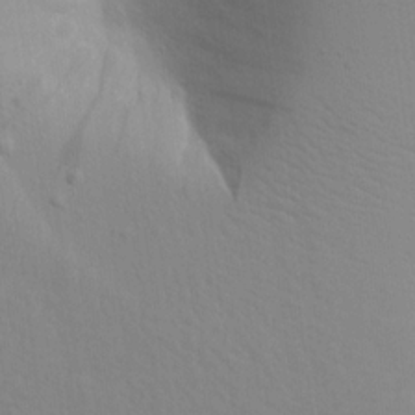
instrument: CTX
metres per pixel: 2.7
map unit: Aa
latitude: 16.4979
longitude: -143.7261
